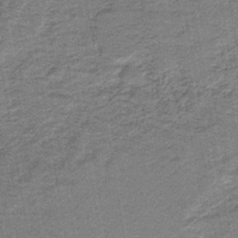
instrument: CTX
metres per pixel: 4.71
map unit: HNb
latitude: -39.0864
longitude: 50.8030
